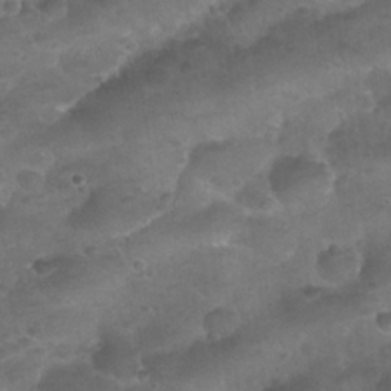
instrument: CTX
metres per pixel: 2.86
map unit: Nhu
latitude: 25.1214
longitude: -52.2334
